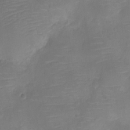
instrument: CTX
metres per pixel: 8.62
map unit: Ht
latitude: -12.1228
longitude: -24.3845
